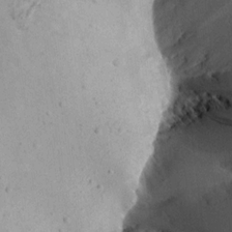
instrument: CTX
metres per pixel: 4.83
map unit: Aa
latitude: 13.9717
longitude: -140.5923
